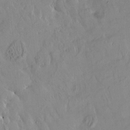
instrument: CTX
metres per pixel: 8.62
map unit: HNhu
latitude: 4.2333
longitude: 13.8422
